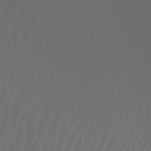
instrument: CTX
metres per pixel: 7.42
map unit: Htu
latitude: -6.8786
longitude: -68.2711
